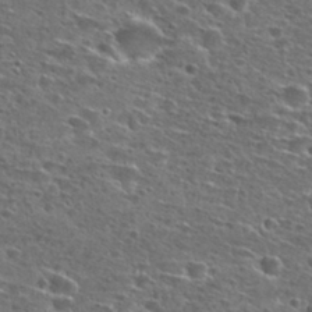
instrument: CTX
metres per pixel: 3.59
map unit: Hto
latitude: 26.9514
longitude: -47.9150
